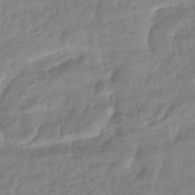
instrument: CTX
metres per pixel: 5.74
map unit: eHb
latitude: -40.7085
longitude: 81.2754
